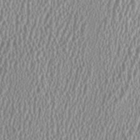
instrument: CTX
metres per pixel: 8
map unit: HNhu
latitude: -0.0850
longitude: 0.4062
